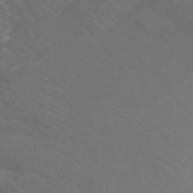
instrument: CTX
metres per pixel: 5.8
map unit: Htu
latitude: -5.3509
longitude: -72.8758
